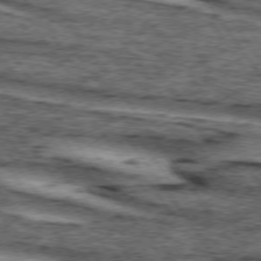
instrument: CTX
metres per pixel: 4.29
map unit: lApd
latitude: 73.9906
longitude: -75.7639
